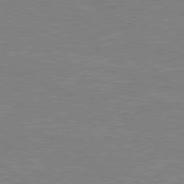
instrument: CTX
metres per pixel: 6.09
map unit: Hpe
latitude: 78.3279
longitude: -123.1781
